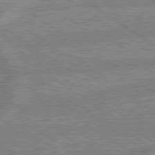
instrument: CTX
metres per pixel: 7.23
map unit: lApd
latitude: 79.3671
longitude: -162.0444
